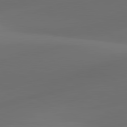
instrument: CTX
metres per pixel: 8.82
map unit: lApd
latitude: 81.0647
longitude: -82.7624
